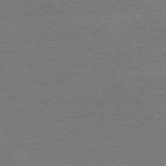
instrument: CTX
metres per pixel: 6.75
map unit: Ap
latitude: -76.4818
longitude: -96.2145
